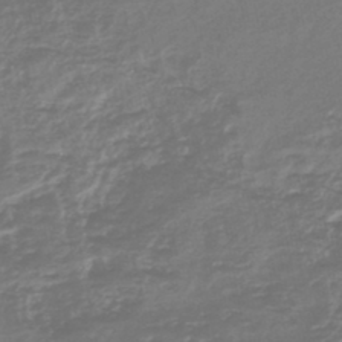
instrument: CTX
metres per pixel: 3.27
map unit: lHb
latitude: -44.9542
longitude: 78.4440
